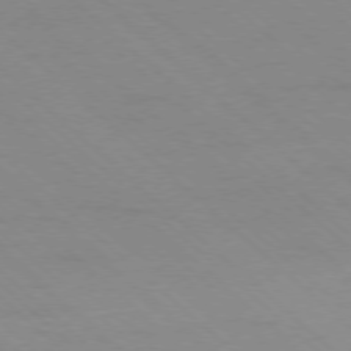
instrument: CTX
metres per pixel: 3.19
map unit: Ap
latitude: -78.0472
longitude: -84.8947
